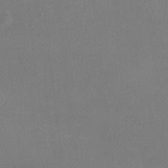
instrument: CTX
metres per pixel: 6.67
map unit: HNhu
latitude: 4.7246
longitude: 6.9730
